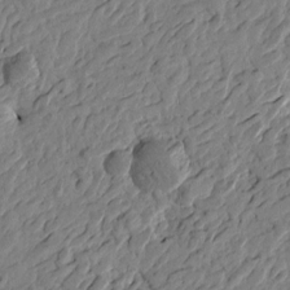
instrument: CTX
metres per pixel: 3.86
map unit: Htu
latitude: -2.8596
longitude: -179.7639
